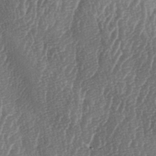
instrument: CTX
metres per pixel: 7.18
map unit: lAa
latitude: -6.1417
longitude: -129.8205
